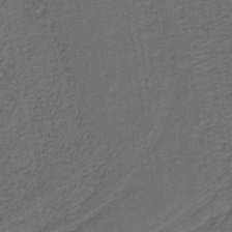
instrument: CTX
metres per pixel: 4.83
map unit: lHb
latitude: -39.8800
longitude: 55.1053
